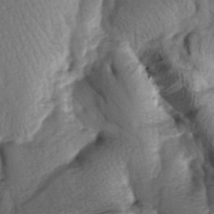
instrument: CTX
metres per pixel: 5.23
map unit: lAa
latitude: -6.3495
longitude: -126.3090
